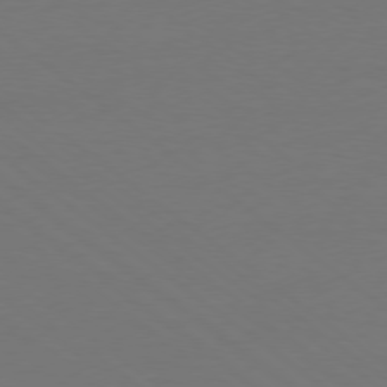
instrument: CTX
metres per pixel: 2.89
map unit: Ap
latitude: -78.8786
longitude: -55.9528
